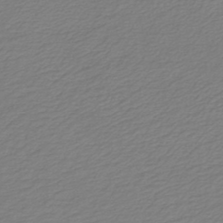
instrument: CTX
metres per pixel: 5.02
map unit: lHb
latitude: -43.2942
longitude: 70.4629
